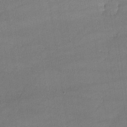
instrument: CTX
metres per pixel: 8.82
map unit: lHvf
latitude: -11.4266
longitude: -101.6127
